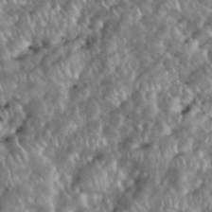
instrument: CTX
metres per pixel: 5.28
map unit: eHh
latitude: 38.7057
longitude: -56.9324
